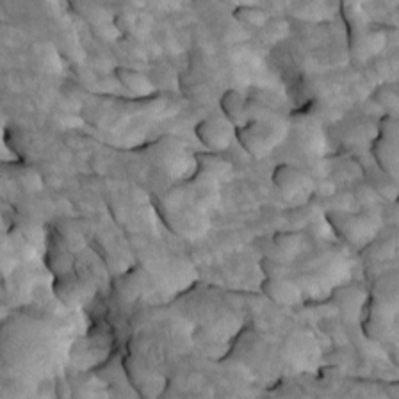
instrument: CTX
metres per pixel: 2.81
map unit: Htu
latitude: 1.8394
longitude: 143.6532
